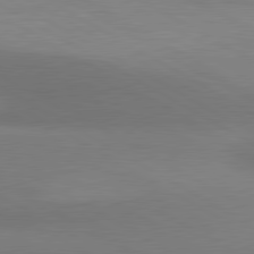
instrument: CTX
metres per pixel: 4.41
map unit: lApd
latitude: 80.7624
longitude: 130.5574
